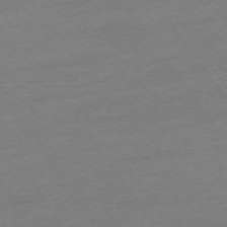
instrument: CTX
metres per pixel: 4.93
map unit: Ap
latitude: -73.8611
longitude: -83.8394
